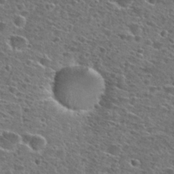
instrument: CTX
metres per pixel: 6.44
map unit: Hto
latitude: 26.7246
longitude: -47.9906
